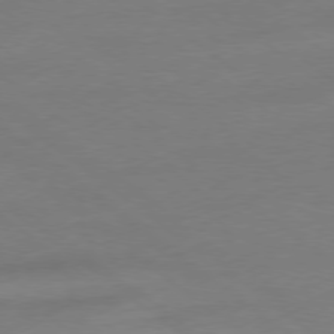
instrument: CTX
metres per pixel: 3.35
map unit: Ap
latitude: -78.7463
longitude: -55.8583
